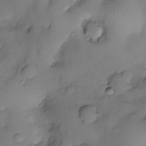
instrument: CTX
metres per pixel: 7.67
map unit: eHh
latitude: -23.5777
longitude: 15.5399
